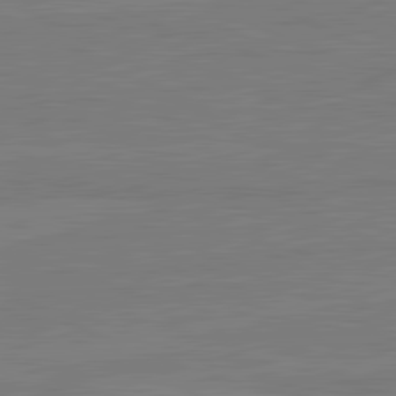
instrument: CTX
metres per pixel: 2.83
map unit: lApd
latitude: 81.7450
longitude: -177.1592
